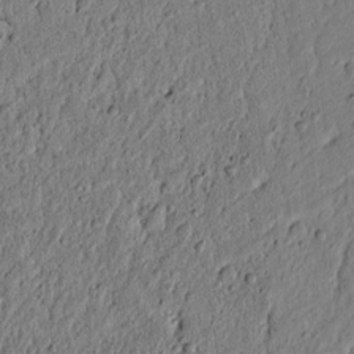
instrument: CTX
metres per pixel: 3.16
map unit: lAvf
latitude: 5.9150
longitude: 164.0661
